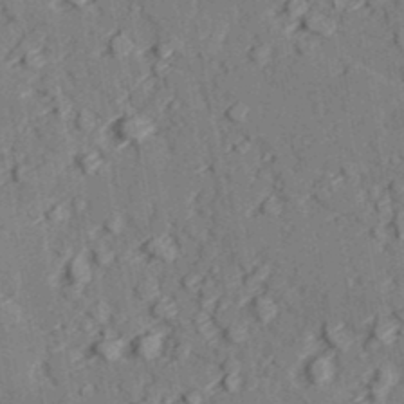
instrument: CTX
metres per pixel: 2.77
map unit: lAvf
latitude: 27.0270
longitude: -109.4048
